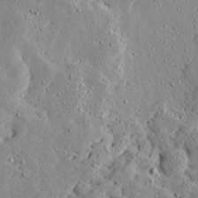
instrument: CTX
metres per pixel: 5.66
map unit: Ave
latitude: 13.1781
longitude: -133.6883
